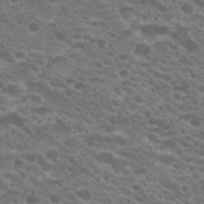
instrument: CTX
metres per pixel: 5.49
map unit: Hto
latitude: 20.7247
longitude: -35.5371
